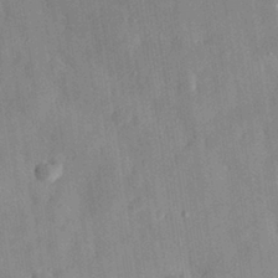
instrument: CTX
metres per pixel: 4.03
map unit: eHh
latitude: 30.6302
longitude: -75.9717
